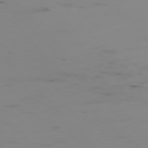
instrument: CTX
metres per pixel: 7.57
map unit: Ap
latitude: -76.8219
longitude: -82.7813
